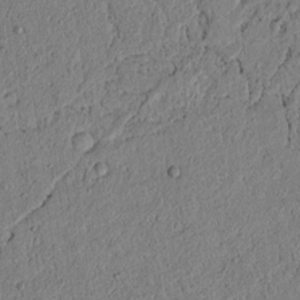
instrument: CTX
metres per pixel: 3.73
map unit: lAvf
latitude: 6.2145
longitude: 163.9367
